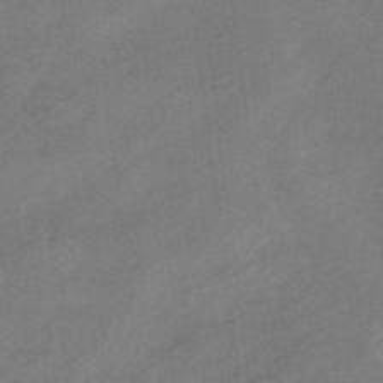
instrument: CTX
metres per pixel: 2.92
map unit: HNhu
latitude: -40.9919
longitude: 103.6344
